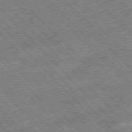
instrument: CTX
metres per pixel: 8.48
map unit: Hpe
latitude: -76.9353
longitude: 13.4455
